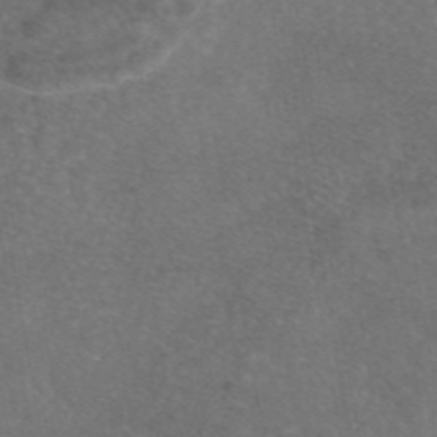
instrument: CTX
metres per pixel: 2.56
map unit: eAb
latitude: 47.1026
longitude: 109.0297
